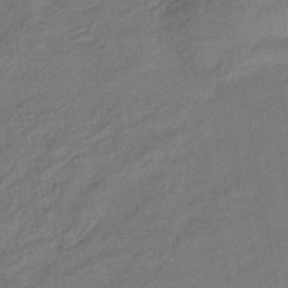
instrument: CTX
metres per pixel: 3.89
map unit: eHb
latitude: -43.0864
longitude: 84.2928
